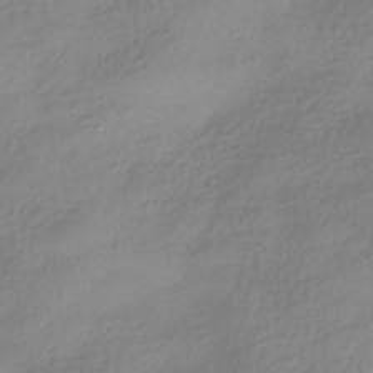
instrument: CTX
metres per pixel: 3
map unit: HNhu
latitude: -41.4454
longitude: 100.9163
